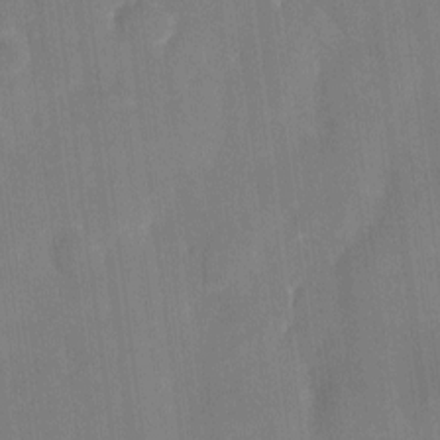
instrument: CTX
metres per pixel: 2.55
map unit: eHh
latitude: 4.4034
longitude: -67.9717
